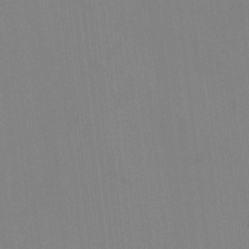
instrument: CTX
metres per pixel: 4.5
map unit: HNhu
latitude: -1.4833
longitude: -6.6490
